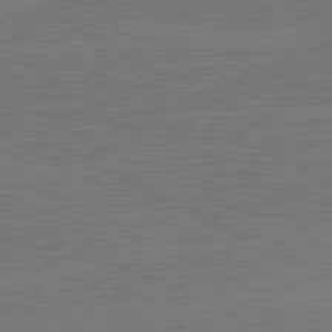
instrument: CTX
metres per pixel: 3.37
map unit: lApd
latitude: 81.1403
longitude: -127.6883
